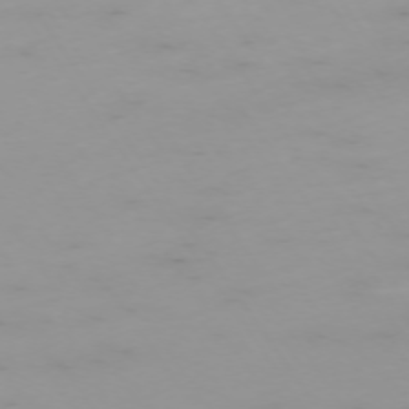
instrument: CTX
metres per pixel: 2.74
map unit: Ap
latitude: -74.2173
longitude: -80.1956
